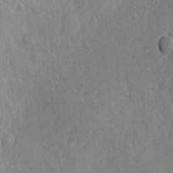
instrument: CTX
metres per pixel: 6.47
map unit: Ave
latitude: -7.4643
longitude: -118.3278
